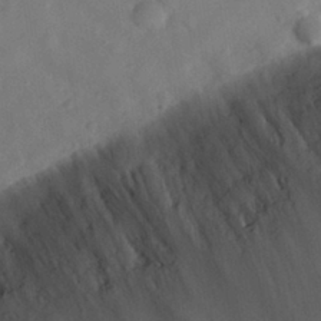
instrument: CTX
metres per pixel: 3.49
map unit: eHh
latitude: 29.8961
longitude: -73.7639
